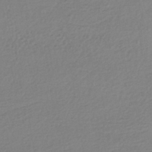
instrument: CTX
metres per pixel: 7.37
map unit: HNhu
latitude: -43.7666
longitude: 96.0472
